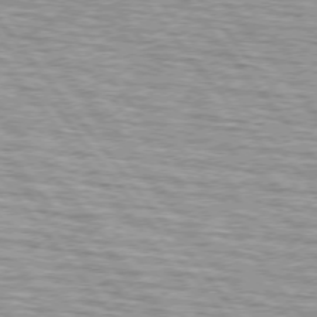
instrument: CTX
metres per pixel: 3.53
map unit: lApd
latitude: 74.8569
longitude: -76.2333
